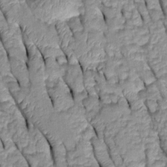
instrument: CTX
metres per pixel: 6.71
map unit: Htu
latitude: -0.2362
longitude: 150.4062
